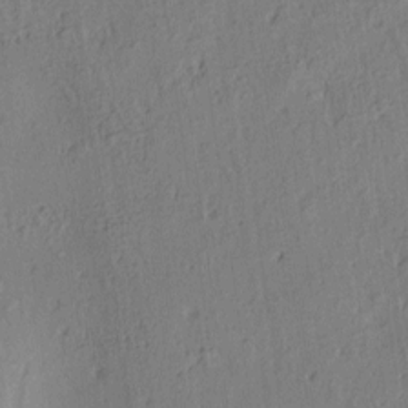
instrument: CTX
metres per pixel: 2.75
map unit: lAa
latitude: 5.6694
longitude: -114.6112
